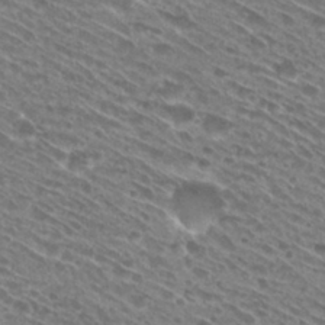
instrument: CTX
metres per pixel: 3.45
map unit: Hto
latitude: 28.9513
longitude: -44.9136
